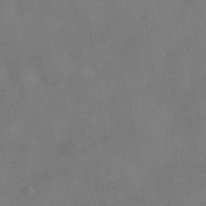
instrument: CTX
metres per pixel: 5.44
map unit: HNhu
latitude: -40.5574
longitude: 101.1998
